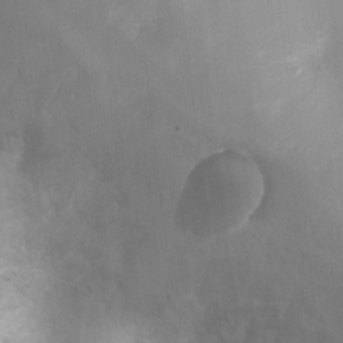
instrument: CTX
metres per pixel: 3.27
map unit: Ht
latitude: -3.7099
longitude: -28.8191
